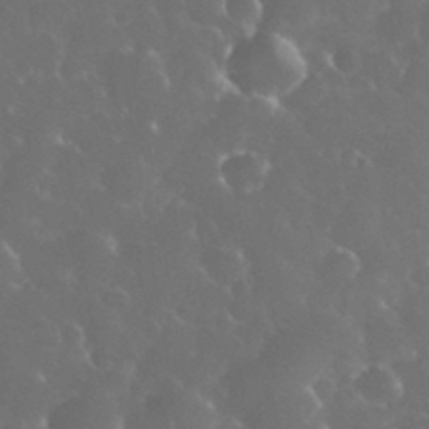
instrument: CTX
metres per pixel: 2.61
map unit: eHh
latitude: 34.2522
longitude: -63.4616
